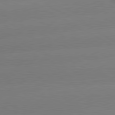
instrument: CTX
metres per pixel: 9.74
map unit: lApd
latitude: 80.5357
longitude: -149.9528
